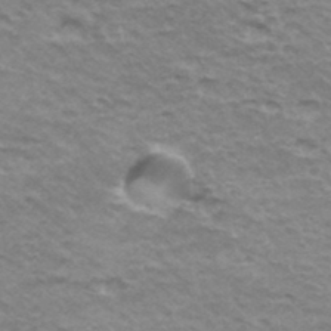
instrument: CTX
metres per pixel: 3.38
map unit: Hto
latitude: 35.3859
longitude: -42.8758
